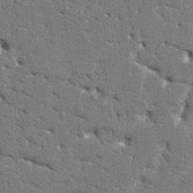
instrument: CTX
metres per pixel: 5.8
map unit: HNhu
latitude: 7.0458
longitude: -5.5560
